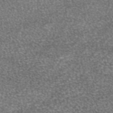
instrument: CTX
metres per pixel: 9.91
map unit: eAb
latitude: 45.3859
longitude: 104.2361
